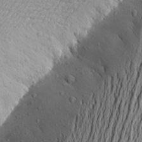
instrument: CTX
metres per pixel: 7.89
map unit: Aa
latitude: 18.8380
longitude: -148.0444
